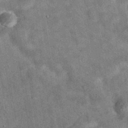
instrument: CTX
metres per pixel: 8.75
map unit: eAb
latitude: 35.0080
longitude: 110.6518
